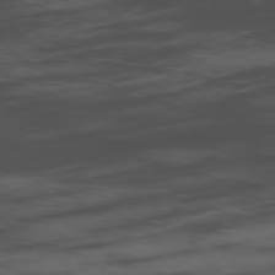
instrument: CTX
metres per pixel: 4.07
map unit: Ap
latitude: -76.6896
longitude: -66.8380
